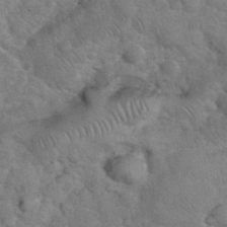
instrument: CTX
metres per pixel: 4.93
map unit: eHh
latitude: 36.5735
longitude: -65.1781
